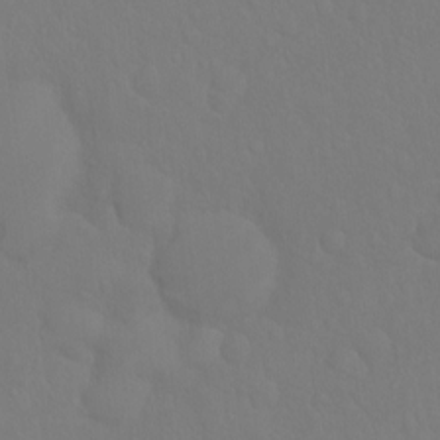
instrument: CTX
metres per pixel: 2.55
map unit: Hto
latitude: -8.3684
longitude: -46.5168
